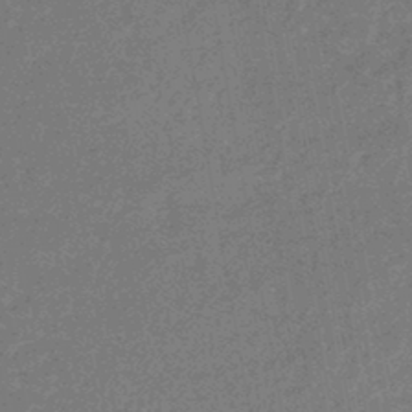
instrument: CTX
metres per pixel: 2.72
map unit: HNhu
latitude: -44.7841
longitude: 99.3132
